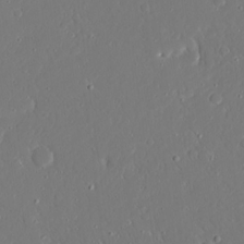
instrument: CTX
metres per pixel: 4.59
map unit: Ave
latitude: 15.8962
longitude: -140.6112
